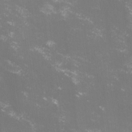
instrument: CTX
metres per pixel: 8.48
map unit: lHvf
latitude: -14.6141
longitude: -101.4615
